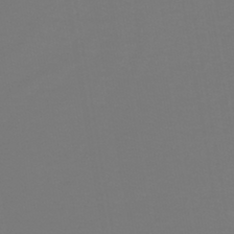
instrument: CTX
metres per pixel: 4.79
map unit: HNb
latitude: -45.4832
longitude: 55.3888
